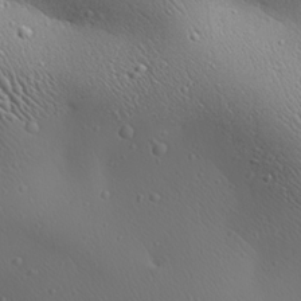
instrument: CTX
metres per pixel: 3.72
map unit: Aa
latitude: 23.4993
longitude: -137.9528
